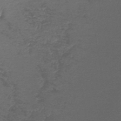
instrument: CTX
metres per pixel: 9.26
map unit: lHb
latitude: -45.0298
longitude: 74.8219
